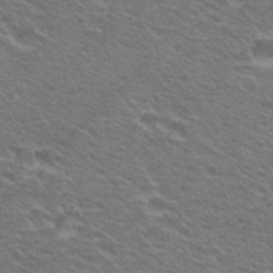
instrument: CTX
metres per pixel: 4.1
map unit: Hto
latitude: 22.6868
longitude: -31.2348
